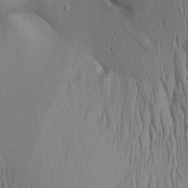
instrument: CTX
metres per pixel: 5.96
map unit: Aa
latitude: 28.7435
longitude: -137.8584
